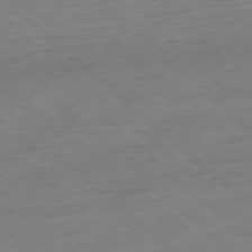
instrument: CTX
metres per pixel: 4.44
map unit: Ap
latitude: -77.7289
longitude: -97.1025
